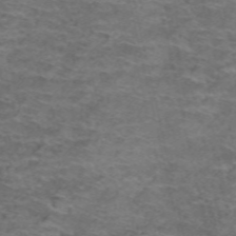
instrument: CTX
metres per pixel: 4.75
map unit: Hto
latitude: 38.5357
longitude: -41.5560
